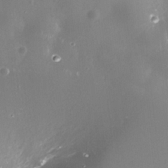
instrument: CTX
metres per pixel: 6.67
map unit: Nhe
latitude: -35.4454
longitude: -91.7072
